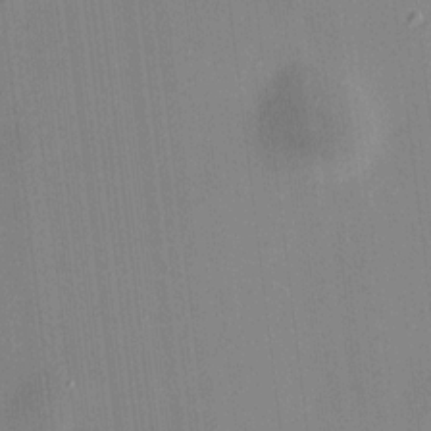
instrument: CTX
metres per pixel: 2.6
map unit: HNhu
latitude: 9.9339
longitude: 10.5952
